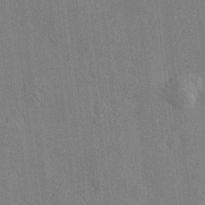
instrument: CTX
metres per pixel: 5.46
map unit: HNhu
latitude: 12.0633
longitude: 10.2928
